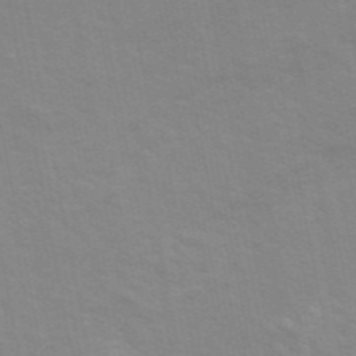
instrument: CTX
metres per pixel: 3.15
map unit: ANa
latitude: 48.6490
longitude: -76.5734
